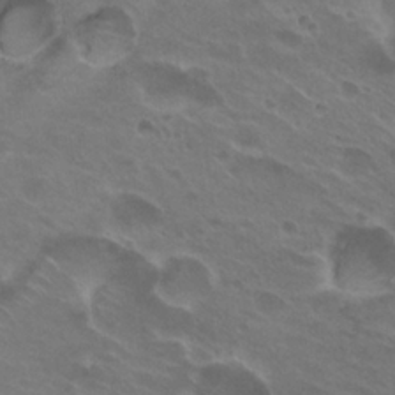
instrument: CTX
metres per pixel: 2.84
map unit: Hto
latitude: 24.7624
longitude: -38.4223
